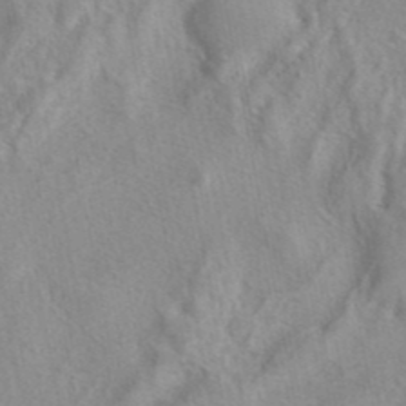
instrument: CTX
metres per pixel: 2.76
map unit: eAb
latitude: 41.0269
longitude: 105.4454
